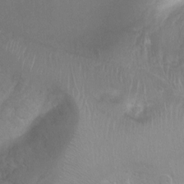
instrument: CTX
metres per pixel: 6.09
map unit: Ht
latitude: 2.4601
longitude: -24.8569
